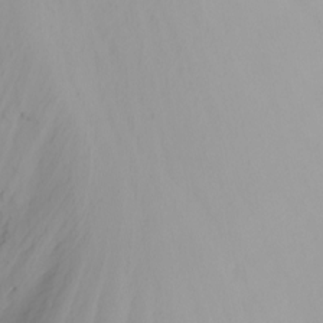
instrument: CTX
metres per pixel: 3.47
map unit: Nhu
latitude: -4.5384
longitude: -83.8394
